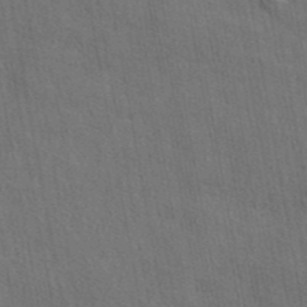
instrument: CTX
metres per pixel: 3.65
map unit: eAb
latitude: 43.4804
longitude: 113.6344
